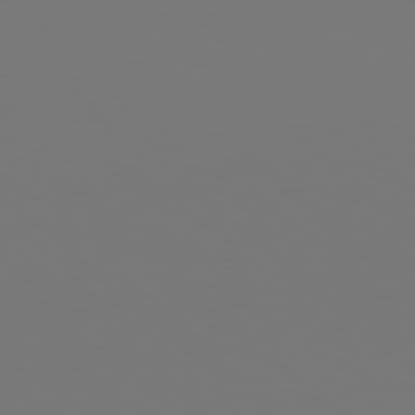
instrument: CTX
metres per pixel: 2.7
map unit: Hpe
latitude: 78.2523
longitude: -163.0081
